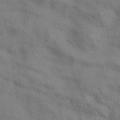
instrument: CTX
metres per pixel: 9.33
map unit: eAb
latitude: 35.0080
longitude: 111.2942
